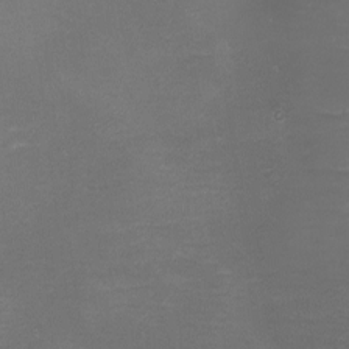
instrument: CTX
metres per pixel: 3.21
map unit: eHh
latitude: -6.5762
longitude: -78.5924
